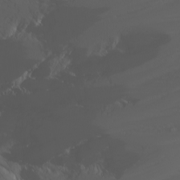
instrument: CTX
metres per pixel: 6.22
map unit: Nhu
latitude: -7.1620
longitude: -90.0822
